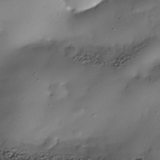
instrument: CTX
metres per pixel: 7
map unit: Nhe
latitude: -38.0661
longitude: -147.7261
